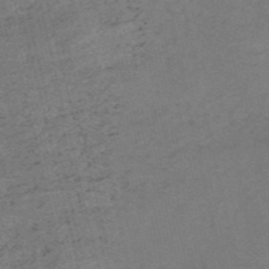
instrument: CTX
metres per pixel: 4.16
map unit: HNb
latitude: -54.9164
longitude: -42.2712
